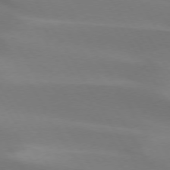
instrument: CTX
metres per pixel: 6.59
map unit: lApd
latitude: 73.6505
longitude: -49.3104
